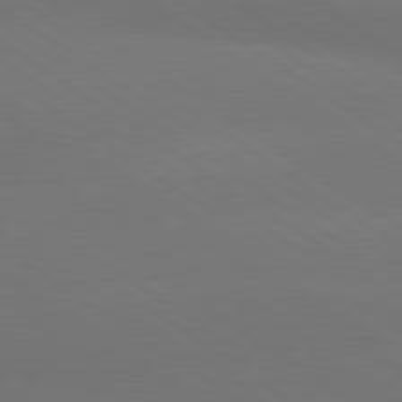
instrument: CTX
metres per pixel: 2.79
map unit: lApd
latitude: 79.8584
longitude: -151.3859
